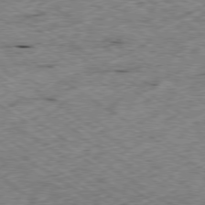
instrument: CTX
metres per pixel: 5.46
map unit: Ap
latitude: -79.3509
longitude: -86.9514
